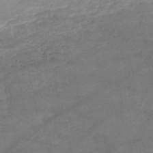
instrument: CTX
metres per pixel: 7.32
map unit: HNb
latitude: -52.2172
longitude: -41.6315
